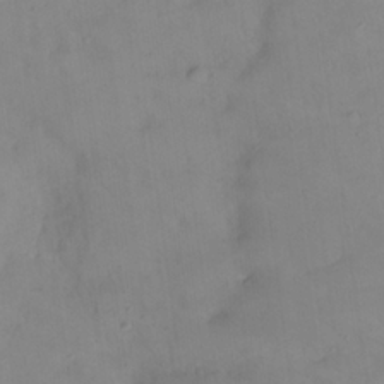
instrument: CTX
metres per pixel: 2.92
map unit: Nhu
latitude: 23.8205
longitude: -62.7058
